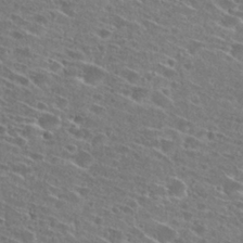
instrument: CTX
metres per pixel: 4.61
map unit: Hto
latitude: 27.0270
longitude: -46.1011
